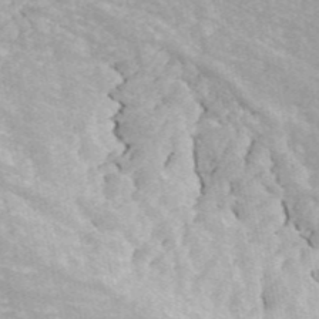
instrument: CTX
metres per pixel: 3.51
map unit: ANa
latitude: 43.7261
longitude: 30.0850
